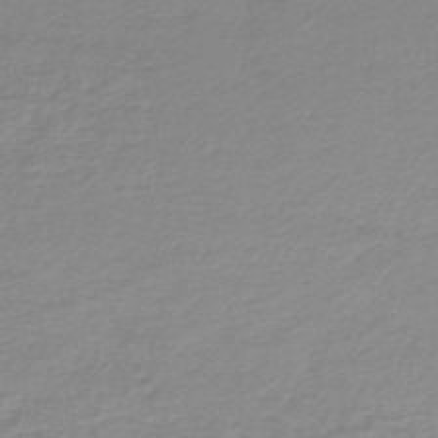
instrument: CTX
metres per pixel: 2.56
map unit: lHb
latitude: -45.5210
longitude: 65.7100
